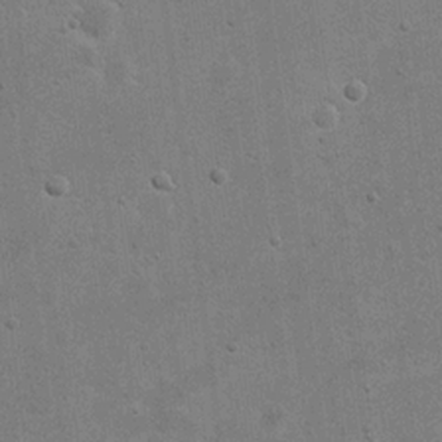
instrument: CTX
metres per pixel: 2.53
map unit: eHh
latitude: 21.3293
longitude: -68.3278
